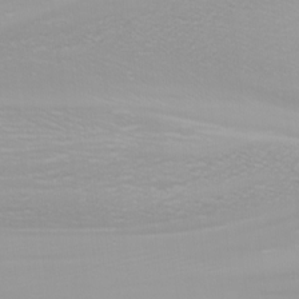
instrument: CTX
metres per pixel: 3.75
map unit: Nhu
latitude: -7.0486
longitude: -81.7450
